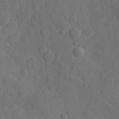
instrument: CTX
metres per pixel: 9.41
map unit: Hve
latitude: 24.8002
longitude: 149.1243
